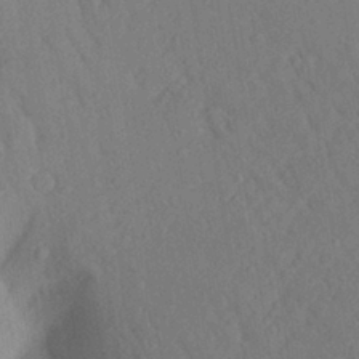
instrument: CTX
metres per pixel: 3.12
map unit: Aa
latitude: 26.4979
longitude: -148.1011
